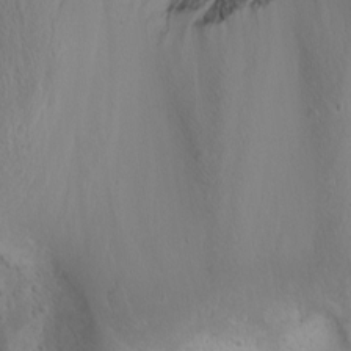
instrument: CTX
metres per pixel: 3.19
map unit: Htu
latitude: -0.7086
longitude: -74.8569
